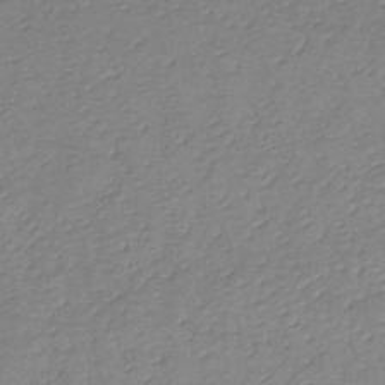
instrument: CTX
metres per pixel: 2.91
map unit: lHb
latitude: -34.6141
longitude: 72.4062
